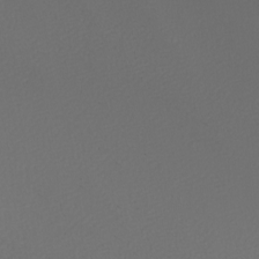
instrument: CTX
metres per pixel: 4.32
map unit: Nhu
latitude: -7.6722
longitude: -94.5546
